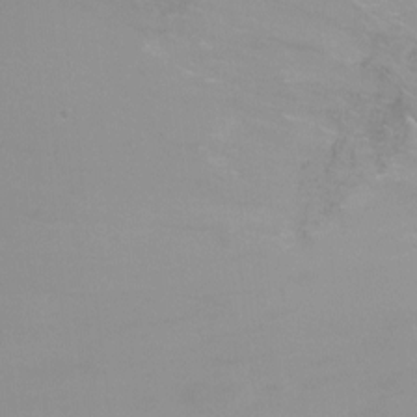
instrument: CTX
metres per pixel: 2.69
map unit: Ht
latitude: -3.2753
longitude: -26.1767
